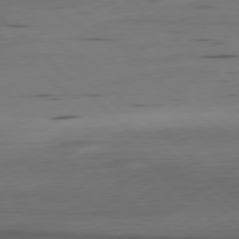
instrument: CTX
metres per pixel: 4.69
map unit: Ap
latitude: -78.5573
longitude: -61.8961
